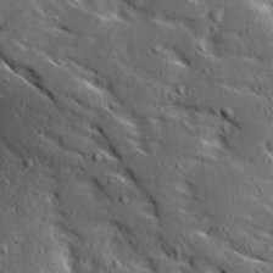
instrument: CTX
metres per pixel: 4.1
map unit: Ave
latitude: 15.4805
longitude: -138.4790
